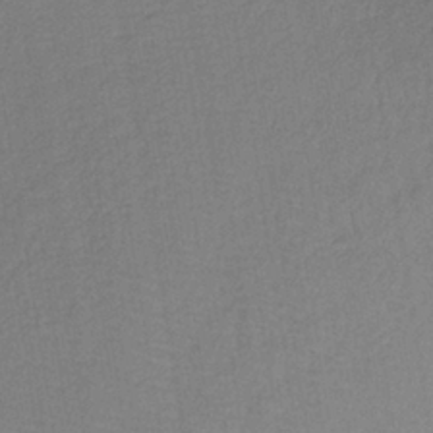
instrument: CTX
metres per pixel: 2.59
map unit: lHb
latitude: -37.2565
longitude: 71.2565
